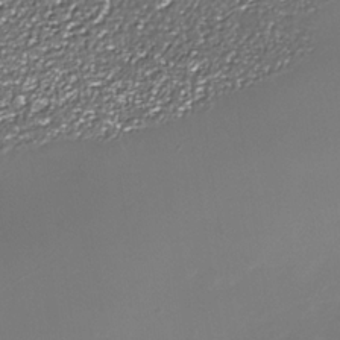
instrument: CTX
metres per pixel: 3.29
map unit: Nhe
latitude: -35.9556
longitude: -87.6694
